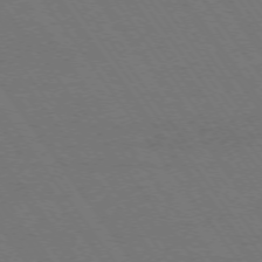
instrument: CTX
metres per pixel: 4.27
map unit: Ap
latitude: -74.5007
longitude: -77.7260
